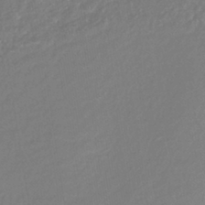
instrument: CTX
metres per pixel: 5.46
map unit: lHb
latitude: -42.0472
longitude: 75.2943
